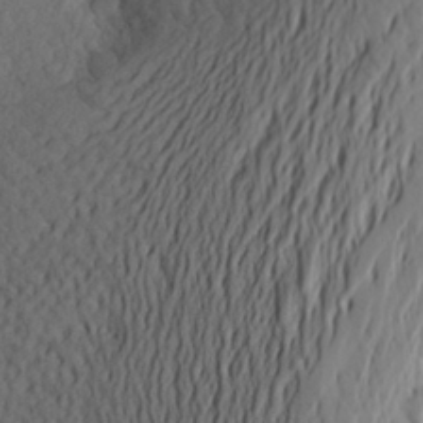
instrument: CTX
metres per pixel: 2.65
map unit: Aa
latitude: 26.1578
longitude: -147.0837
